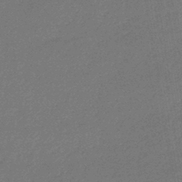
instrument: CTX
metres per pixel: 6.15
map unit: lHb
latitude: -43.9178
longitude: 79.8044
